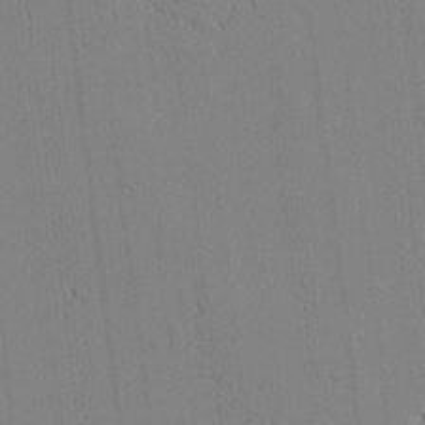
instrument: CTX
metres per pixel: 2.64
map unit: lAvf
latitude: 1.4048
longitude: -107.0269
